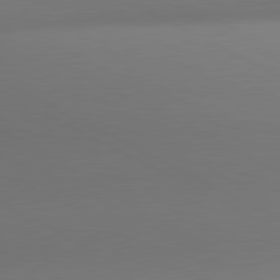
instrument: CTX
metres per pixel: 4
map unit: lApd
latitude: 80.8947
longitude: 132.5574
